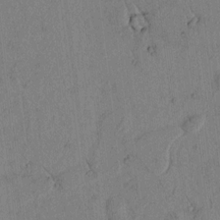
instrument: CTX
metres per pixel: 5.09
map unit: lAvf
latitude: 5.4237
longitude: 158.5573
